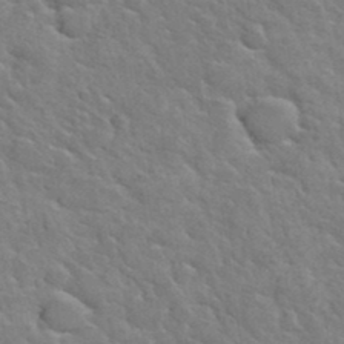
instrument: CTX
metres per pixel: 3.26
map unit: Hto
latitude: 36.0255
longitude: -50.5167
